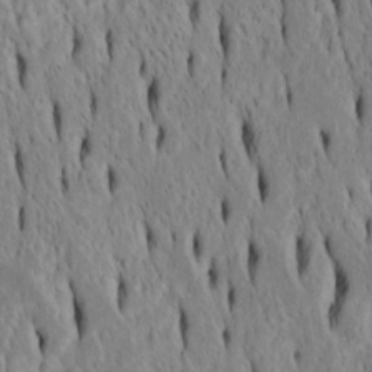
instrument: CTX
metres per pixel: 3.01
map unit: Htu
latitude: -4.7841
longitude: 151.4643
